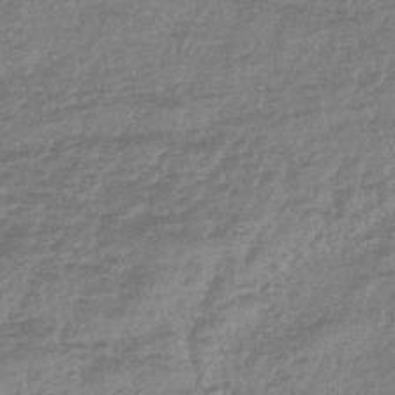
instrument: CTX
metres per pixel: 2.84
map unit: eHb
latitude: -44.1228
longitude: 81.1998
